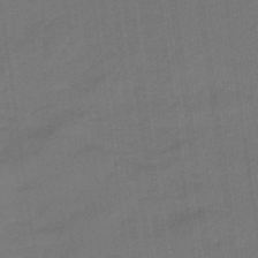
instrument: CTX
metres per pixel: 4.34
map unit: eHb
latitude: -46.9919
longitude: 87.4643
